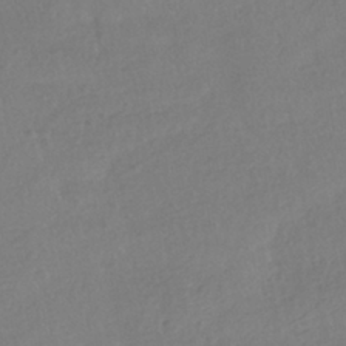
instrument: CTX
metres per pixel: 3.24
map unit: HNhu
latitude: -40.8030
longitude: 97.1620
